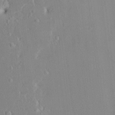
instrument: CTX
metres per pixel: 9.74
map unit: HNhu
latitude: 6.1200
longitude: 2.7463
